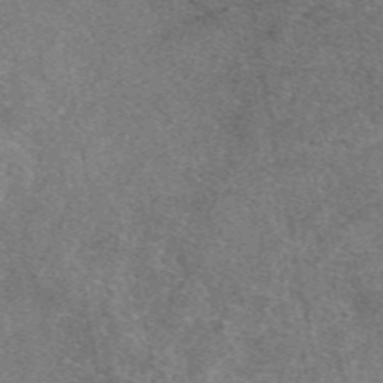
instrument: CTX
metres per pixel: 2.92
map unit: eAb
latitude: 48.3845
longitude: 109.6911
